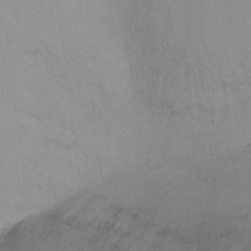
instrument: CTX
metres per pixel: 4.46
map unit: Ht
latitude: -10.8219
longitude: -27.6883
